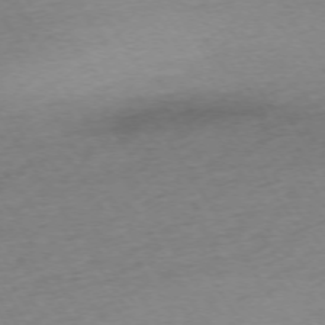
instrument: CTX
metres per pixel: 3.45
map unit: Ap
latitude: -73.8989
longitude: -68.7246
